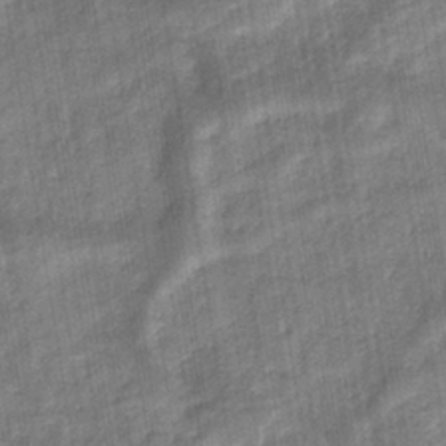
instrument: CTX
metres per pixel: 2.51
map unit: eHb
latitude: -37.6532
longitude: 79.9178
